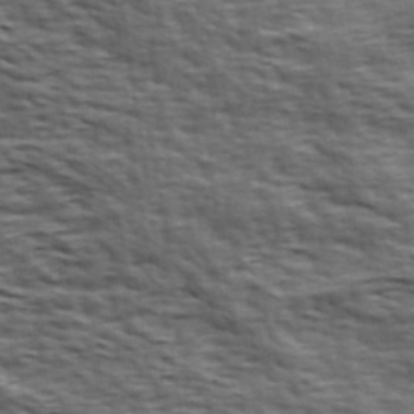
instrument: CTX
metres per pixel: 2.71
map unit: Hve
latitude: 31.8584
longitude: 149.5022
